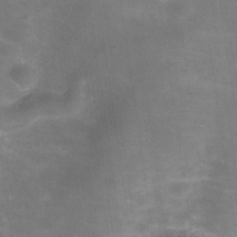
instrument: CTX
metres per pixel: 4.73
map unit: Hve
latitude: -31.7288
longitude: 93.8800
